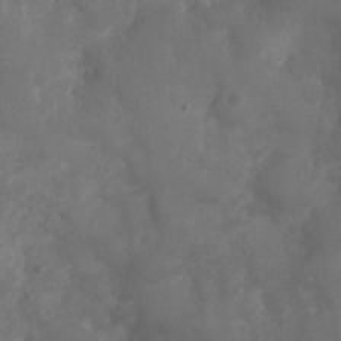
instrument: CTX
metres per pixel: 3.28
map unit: Nhu
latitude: 3.4048
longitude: -15.2159
